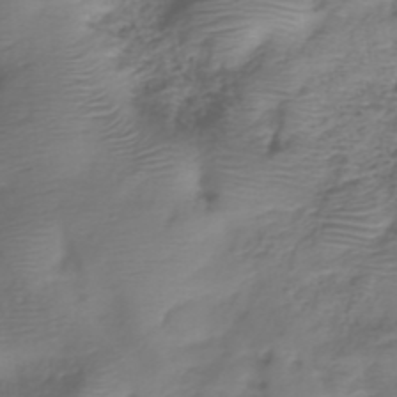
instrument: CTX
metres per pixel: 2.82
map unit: eHh
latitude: -39.7100
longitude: -29.4804
